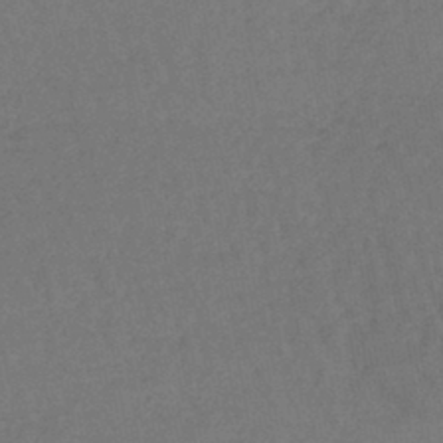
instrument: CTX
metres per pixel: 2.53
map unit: lHb
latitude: -43.4832
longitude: 73.5021
